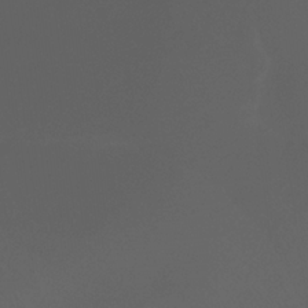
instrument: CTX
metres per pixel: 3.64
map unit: ANa
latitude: -37.9367
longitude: 94.7274
